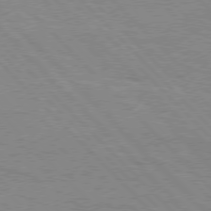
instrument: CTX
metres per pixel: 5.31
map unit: Hpe
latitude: 76.4790
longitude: -153.0837
